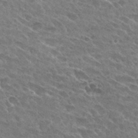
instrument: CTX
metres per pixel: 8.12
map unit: Hto
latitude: 27.8961
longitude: -41.9717
